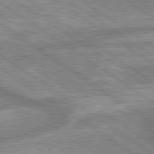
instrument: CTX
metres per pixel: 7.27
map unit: lApd
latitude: 79.5938
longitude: -169.6694
